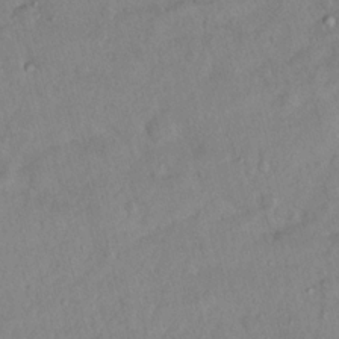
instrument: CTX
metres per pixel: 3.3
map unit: Nhu
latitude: 14.2712
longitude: -29.1025
